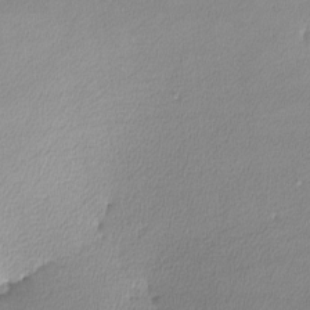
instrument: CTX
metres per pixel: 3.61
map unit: lHvf
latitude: -12.5007
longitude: -101.2915
